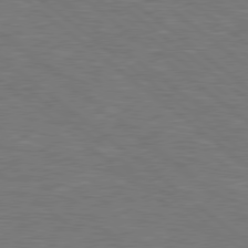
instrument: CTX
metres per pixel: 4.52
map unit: Hpe
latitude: 78.5924
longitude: -153.4805
